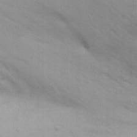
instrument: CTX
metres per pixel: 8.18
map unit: eHh
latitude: 20.2145
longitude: -72.9514
